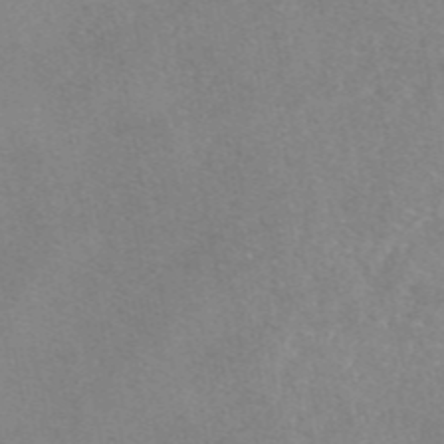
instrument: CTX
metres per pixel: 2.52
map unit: eAb
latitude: 46.7058
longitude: 113.3699
